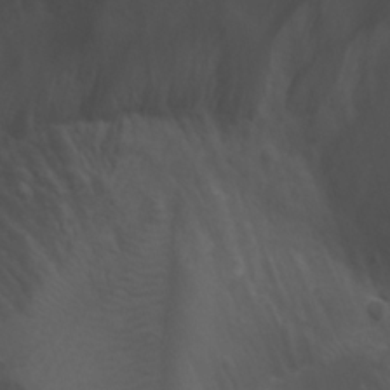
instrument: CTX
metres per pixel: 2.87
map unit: Htu
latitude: -3.5966
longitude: -73.2159
